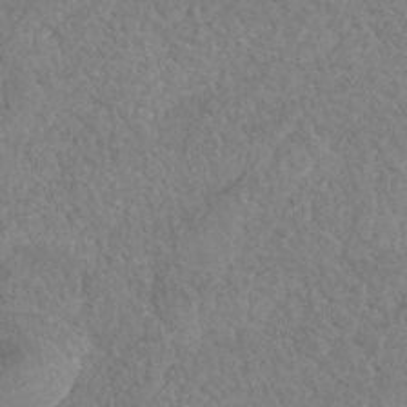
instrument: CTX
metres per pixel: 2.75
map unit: Nhe
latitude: -36.8408
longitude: -177.6505
